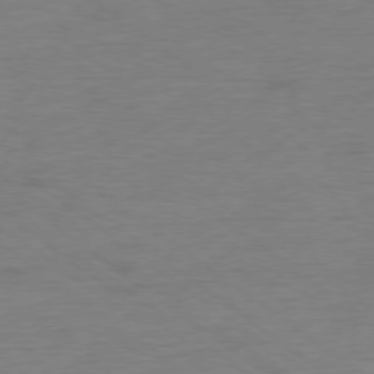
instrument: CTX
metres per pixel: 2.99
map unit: Ap
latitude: -78.6707
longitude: -77.3670
